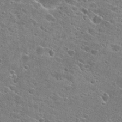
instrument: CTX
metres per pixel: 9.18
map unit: Hto
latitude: 28.2333
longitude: -45.2537
